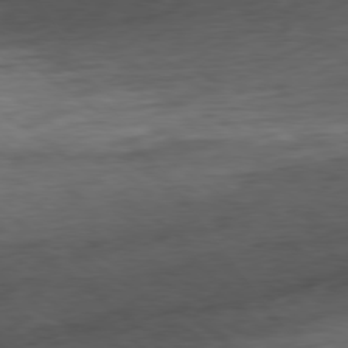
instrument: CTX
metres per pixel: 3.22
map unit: Ap
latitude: -79.7666
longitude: -70.5735
